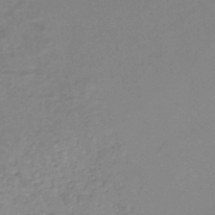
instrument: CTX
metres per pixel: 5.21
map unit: lHb
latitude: -36.9730
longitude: 72.6707
